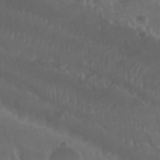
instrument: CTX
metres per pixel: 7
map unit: Nhu
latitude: 29.2726
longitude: -55.3104
